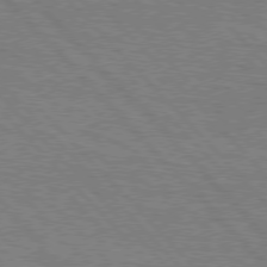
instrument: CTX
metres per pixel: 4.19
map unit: Hpe
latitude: 76.6679
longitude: -161.4048
